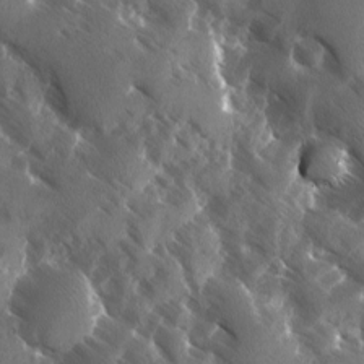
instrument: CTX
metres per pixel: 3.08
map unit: Ave
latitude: -10.7463
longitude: -118.7246
